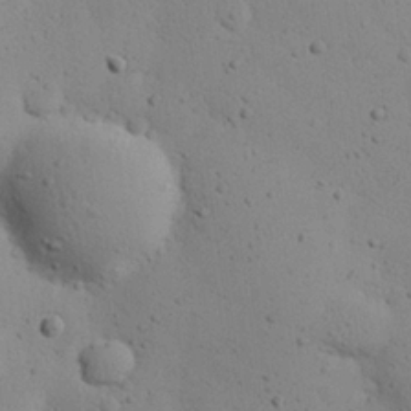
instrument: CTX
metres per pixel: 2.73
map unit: eHh
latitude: 24.5923
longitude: -72.2901
